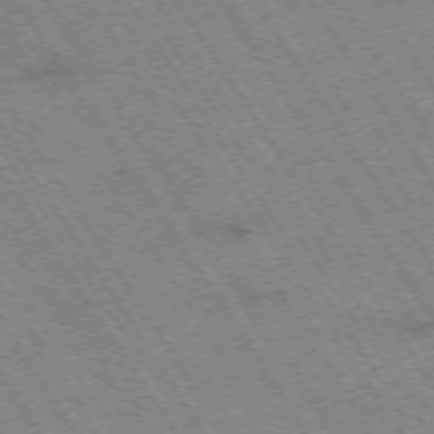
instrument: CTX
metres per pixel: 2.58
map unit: Hpe
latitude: -73.9367
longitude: 3.1620
